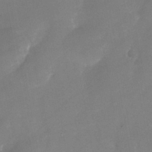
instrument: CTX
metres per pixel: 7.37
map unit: Nhu
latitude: -25.6155
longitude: -69.7828
